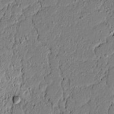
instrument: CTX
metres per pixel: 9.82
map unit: lAvf
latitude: 5.7261
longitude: 167.1809
